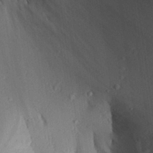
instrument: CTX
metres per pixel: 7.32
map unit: Aa
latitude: 30.8380
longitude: -133.0647
